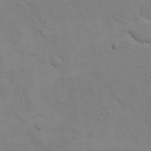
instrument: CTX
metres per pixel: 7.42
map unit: eHh
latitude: 16.5168
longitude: -66.5734
